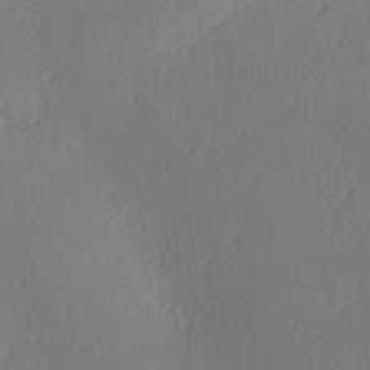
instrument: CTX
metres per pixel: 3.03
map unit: lAa
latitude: -9.4265
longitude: -127.4804
